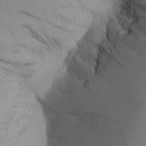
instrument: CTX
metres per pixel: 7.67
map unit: Aa
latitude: 26.1767
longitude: -137.7450
